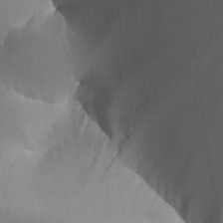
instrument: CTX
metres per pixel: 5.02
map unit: Aa
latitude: 26.2523
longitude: -130.9703
